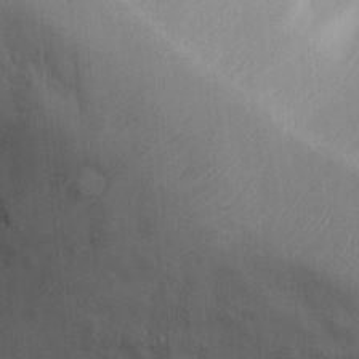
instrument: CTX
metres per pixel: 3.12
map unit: Ht
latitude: -4.1605
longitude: -14.7813
